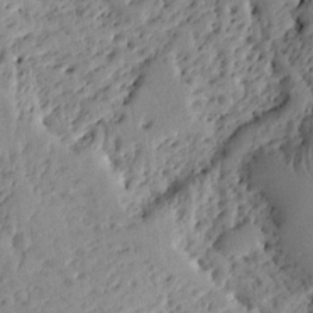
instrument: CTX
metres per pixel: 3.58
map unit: Ht
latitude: 10.0633
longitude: -77.7827
